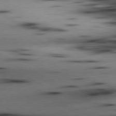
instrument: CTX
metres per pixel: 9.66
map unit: lApd
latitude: 80.6113
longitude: 157.0864
